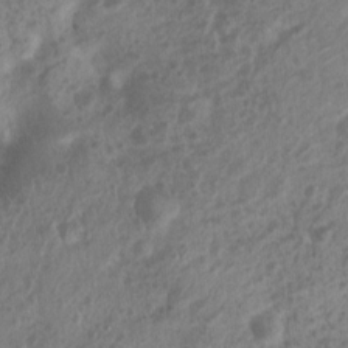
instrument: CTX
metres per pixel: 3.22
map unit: Nhu
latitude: 6.7435
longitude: -21.6883
